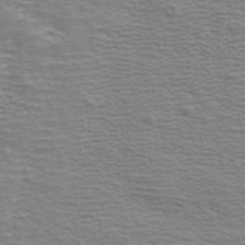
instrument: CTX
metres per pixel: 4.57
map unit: ANa
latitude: 43.1214
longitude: 29.4266
